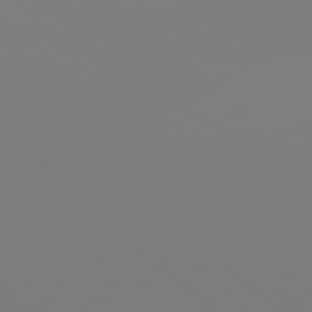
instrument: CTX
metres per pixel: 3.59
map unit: Hpe
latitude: 77.5938
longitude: -138.1389
